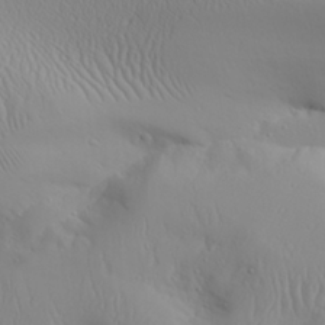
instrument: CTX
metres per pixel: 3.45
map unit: Aa
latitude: 28.5168
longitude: -133.1970
